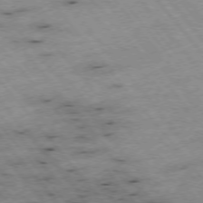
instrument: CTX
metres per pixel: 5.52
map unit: Hpe
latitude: -75.9367
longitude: -17.2159
